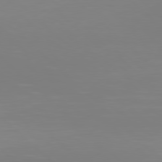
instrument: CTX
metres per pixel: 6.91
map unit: Hpe
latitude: 78.1011
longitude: -132.5357
